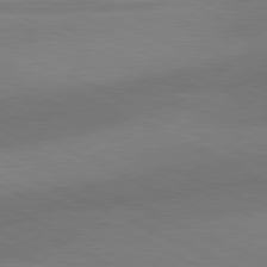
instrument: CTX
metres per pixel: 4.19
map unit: lApd
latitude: 81.0647
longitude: 126.0094
